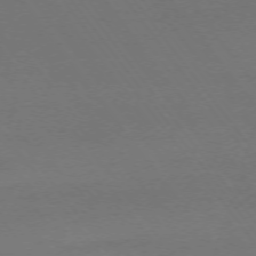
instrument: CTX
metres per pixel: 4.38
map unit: Ap
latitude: -74.2173
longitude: -72.2712
